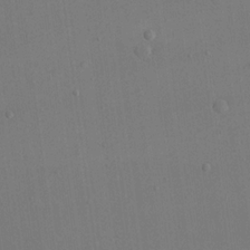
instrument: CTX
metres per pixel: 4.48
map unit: eHh
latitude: 16.9514
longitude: -67.3103
